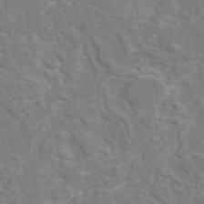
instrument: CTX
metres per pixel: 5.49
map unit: eAb
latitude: 45.0269
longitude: 110.1983
